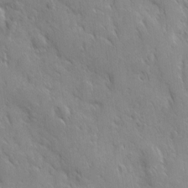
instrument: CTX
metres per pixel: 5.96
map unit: Ave
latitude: 9.9528
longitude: -103.7260
